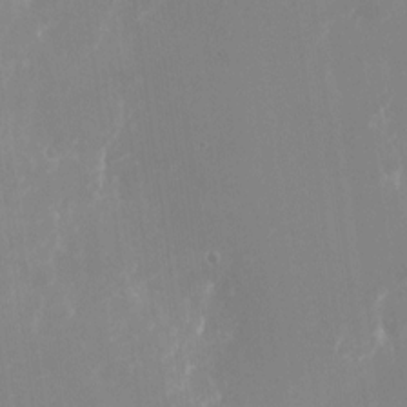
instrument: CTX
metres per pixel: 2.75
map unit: Nhu
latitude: -24.5196
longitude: -72.7247
